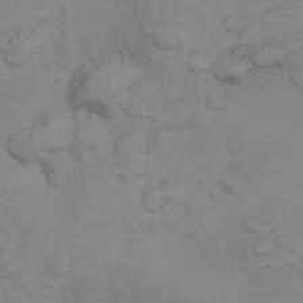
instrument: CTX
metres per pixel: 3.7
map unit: Nhu
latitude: 9.8583
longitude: -25.4048
